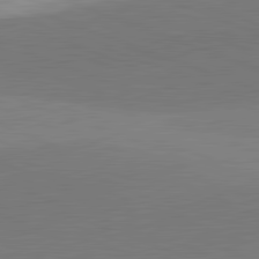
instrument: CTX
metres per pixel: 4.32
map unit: lApd
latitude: 82.0633
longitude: 136.2928
